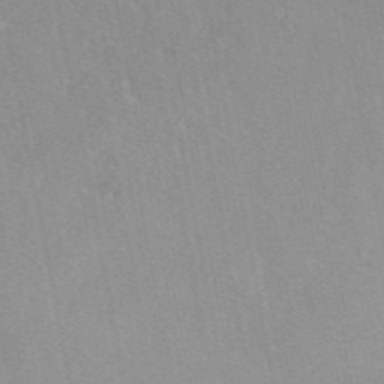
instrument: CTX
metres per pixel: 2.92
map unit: eAb
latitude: 46.9514
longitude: 113.1620
